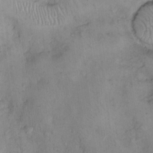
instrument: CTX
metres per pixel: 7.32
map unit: eHh
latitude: 14.5546
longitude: -64.0444
